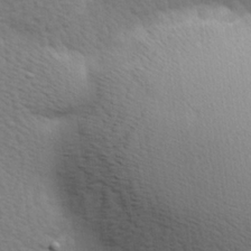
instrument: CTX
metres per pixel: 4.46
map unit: Hve
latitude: 26.2145
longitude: -93.9906
